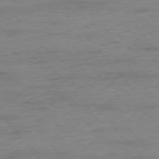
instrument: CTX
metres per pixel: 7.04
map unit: Ap
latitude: -76.4062
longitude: -84.0633
